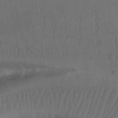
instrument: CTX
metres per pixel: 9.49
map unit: Nhu
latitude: 26.4979
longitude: -70.4412
